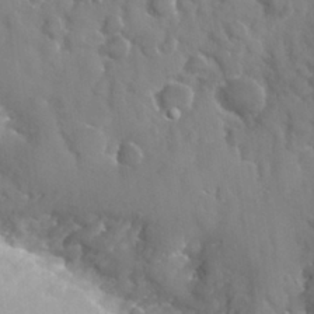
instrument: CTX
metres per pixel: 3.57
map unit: Nhu
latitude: 28.1578
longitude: -63.1592
